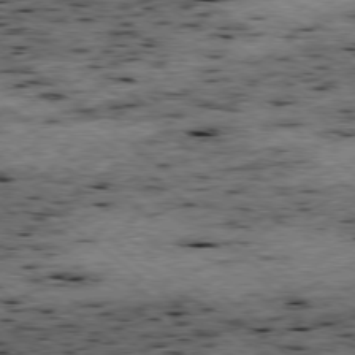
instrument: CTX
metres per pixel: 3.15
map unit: Ap
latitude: -78.6707
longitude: -50.7813
